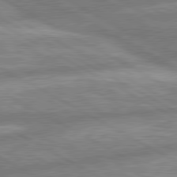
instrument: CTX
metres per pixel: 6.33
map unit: lApd
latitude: 80.3467
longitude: -166.6301
